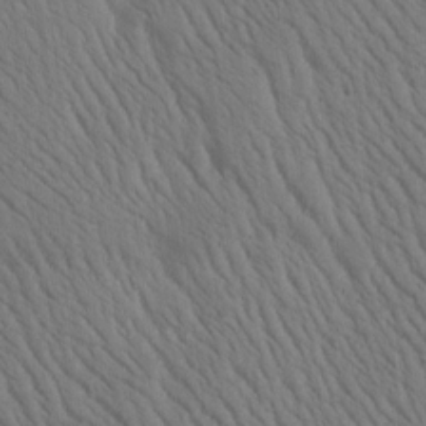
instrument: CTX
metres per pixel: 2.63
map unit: Htu
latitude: -1.0865
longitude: 172.2739
